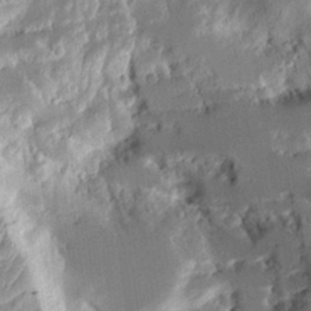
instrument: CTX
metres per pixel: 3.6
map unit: Aa
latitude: 10.6113
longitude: -126.0255
